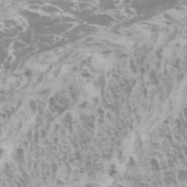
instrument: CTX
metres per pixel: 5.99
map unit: Htu
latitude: -6.1228
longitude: -72.8569
